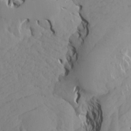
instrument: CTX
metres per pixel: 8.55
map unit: Aa
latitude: 17.6883
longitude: -143.9717
